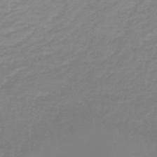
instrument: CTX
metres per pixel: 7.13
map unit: lHb
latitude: -46.5384
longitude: 64.0472
